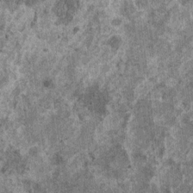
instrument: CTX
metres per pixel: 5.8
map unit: HNhu
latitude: 0.7813
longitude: 5.1431
